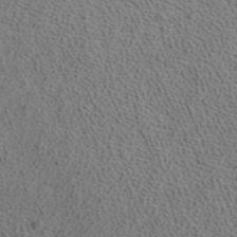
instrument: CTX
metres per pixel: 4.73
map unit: ANa
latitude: 39.6694
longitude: 21.5399
